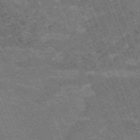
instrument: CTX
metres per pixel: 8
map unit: HNb
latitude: -54.7841
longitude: -48.2522
